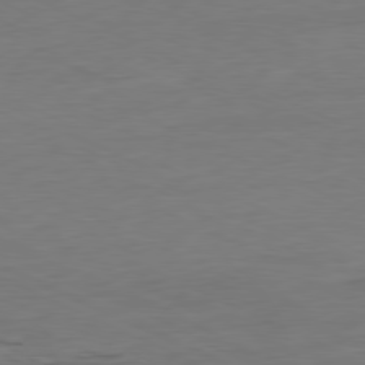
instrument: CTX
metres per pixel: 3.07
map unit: Ap
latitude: -80.4440
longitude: -93.0458
